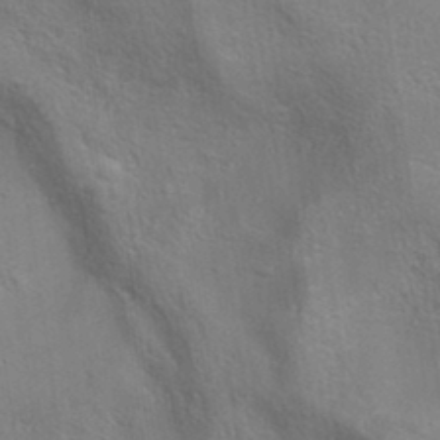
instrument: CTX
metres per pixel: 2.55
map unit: eAb
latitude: 34.9702
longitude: 111.7099
